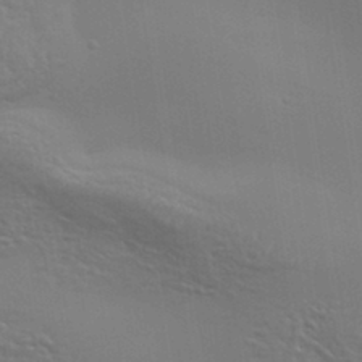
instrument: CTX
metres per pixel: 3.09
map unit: Aa
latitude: 33.3293
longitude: -133.8772
